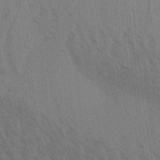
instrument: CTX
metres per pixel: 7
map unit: Aa
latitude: 30.6869
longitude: -139.3293
